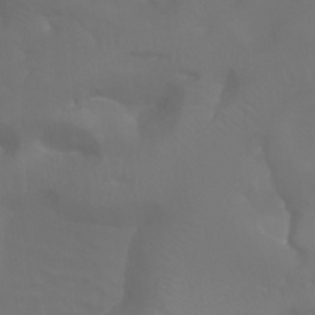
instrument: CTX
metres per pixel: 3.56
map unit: Aa
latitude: -7.5966
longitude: -72.6869
